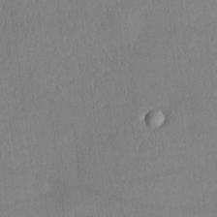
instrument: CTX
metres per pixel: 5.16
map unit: Hve
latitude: 18.7624
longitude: 149.7289
